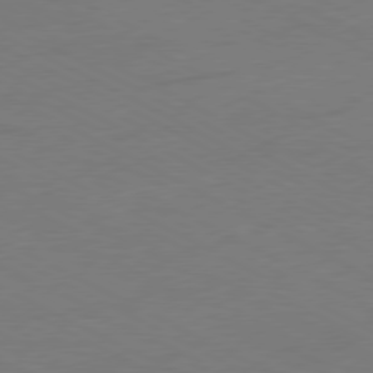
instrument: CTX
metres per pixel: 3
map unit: Ap
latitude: -77.9178
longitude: -73.1970
